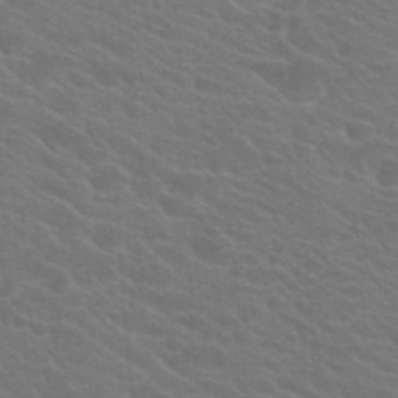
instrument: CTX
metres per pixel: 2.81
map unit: Hto
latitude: 23.7450
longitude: -36.5546
